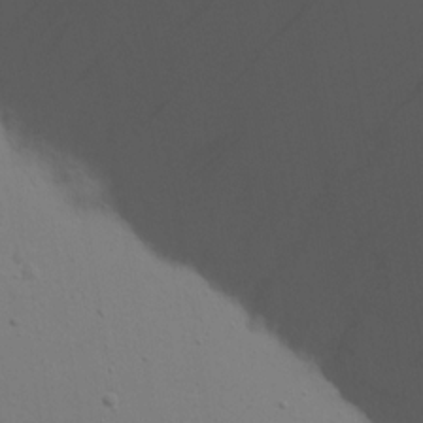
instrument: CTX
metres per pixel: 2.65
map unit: eHh
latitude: 17.8583
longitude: -71.8205
